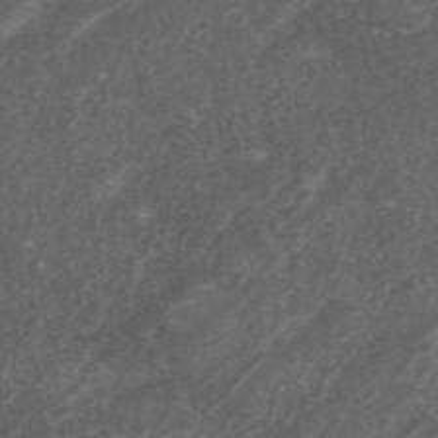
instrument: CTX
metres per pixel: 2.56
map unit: ANa
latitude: 45.6505
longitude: 27.0864
